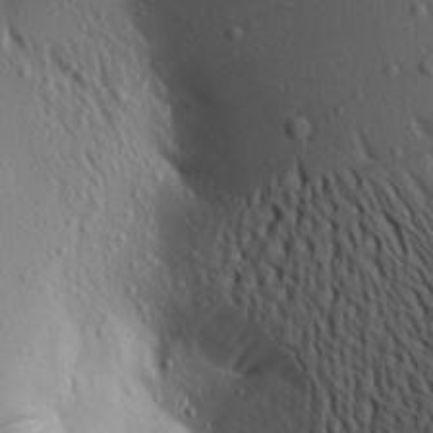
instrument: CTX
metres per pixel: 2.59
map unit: Aa
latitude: 18.2900
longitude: -147.9717
